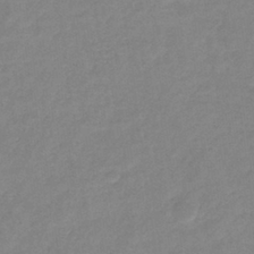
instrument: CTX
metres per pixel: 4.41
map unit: eHb
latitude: -32.3684
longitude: 74.8408
